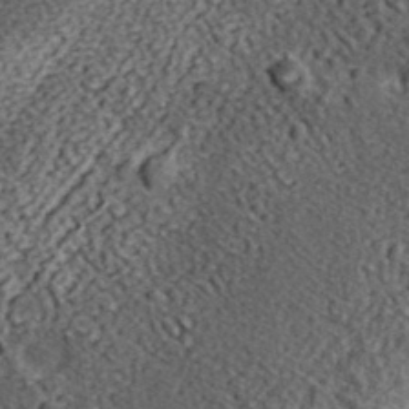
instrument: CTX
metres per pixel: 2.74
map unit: eHh
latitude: 37.2726
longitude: -79.1214
